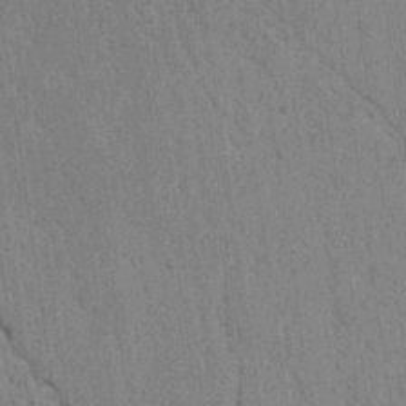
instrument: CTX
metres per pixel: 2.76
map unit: lAvf
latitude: 6.2334
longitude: 164.5196
